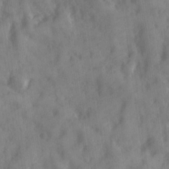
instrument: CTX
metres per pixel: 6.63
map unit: Ave
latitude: 19.1025
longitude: -131.8962
